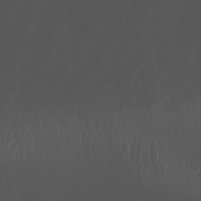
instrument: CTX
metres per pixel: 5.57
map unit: Nhu
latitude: -15.2943
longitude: -58.1389
